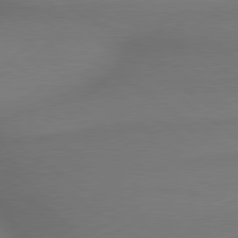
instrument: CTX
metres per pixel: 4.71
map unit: lApd
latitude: 79.6505
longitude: -172.7813
